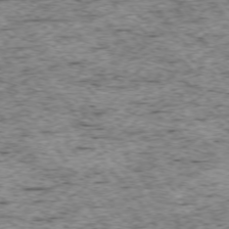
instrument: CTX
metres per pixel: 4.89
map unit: Ap
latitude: -75.0676
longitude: -86.8380
